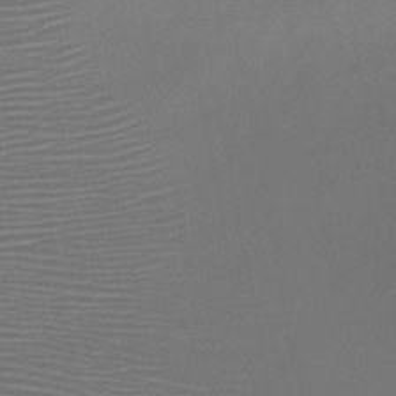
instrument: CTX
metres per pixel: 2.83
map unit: HNb
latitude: -47.9745
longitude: -42.2901
